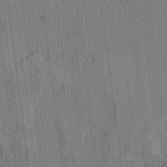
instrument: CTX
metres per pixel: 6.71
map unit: lAvf
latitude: -0.8975
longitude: -107.8016
